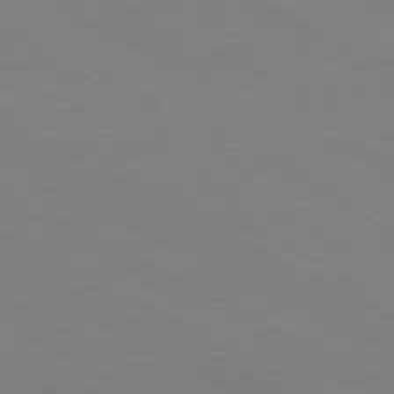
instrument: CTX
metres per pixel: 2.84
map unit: Hpe
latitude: -80.9731
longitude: 12.7463
